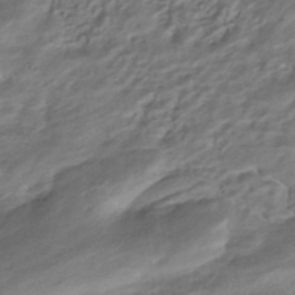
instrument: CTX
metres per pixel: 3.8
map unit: HNhu
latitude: -41.9745
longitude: 105.4265
